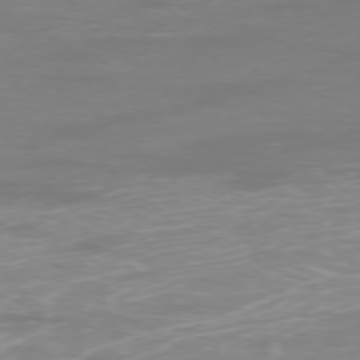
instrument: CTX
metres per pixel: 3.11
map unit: Ap
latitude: -77.1620
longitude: -80.4790
